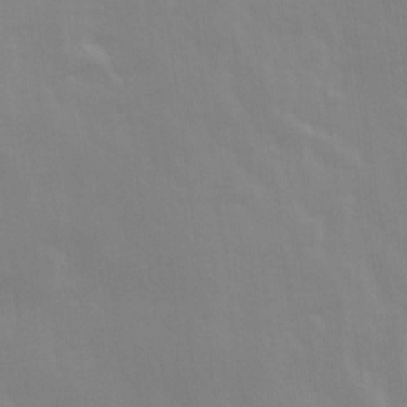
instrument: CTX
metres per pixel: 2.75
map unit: Ave
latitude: 13.6505
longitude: -103.7449
